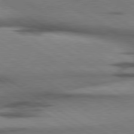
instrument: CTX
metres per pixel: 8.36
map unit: lApd
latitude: 79.8773
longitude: 167.9178
